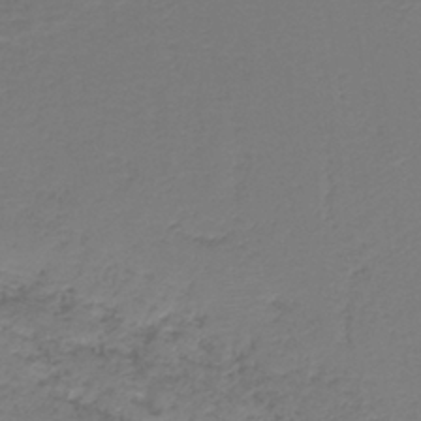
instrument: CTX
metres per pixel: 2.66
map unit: HNb
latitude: -39.0676
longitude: 50.0283
